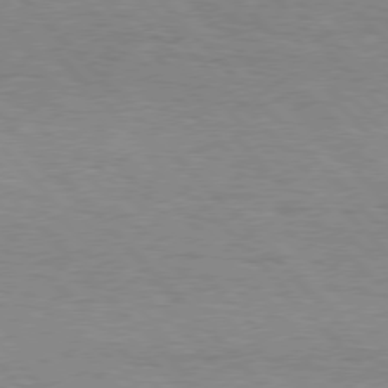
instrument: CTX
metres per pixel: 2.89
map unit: Hpe
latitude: 76.5168
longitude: -152.5168
